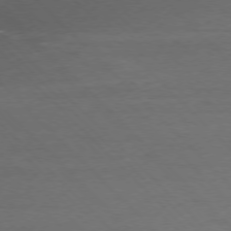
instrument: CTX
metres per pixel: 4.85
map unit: Ap
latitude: -77.0675
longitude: -69.1781
